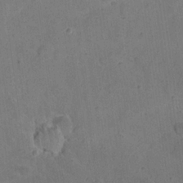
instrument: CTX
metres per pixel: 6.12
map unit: eHh
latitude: 20.6302
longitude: -62.1578
